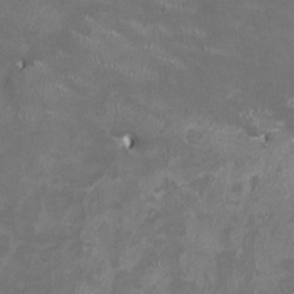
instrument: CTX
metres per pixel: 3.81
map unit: HNhu
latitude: -1.1809
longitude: -4.1767
